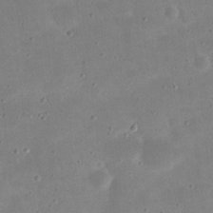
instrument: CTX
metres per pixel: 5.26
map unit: eHh
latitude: 21.0837
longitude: -63.7828
